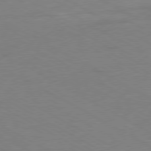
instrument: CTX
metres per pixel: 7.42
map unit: Ap
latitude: -76.8975
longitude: -75.7072
